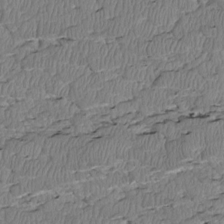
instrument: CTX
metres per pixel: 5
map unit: Htu
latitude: 2.8002
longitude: 149.3699
